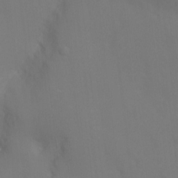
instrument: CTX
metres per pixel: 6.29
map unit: Ht
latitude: -5.7099
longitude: -25.4804
